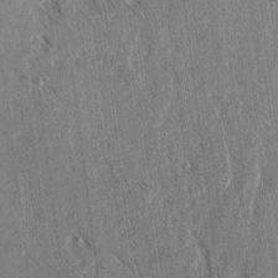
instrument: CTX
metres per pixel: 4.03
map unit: lAvf
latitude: 3.8583
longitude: -105.6694
